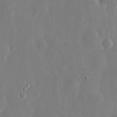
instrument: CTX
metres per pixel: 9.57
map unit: eHh
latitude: 13.4616
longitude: -71.5749
